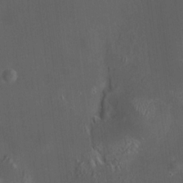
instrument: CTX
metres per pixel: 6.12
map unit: HNhu
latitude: 8.8002
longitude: 13.5966
